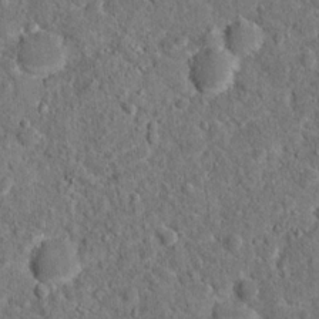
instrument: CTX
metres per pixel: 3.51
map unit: Hto
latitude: 15.8962
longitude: -39.0836
